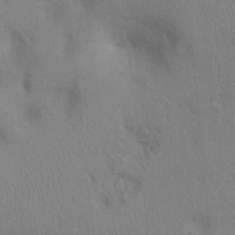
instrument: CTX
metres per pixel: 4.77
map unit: Ht
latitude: 0.2522
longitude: -13.9528
